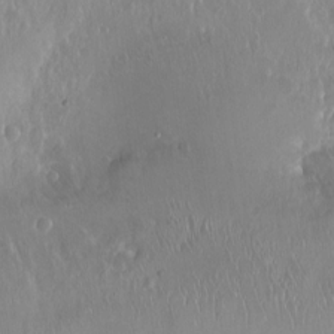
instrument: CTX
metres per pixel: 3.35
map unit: Ht
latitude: -14.5196
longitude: -41.4048
